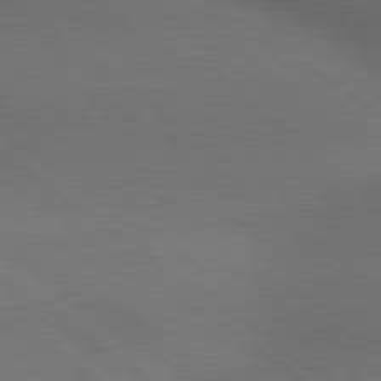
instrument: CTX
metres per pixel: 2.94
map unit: lApd
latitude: 79.7828
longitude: -176.8569
